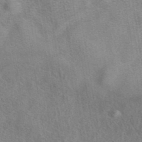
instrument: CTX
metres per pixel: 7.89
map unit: eAb
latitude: 41.5182
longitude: 102.8408
